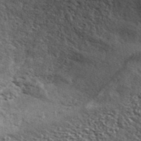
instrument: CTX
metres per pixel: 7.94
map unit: ANa
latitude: 44.1389
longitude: 47.8611
